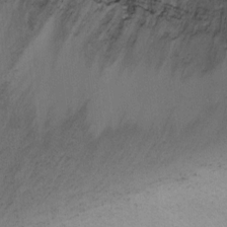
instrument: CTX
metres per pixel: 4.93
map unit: Ht
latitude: -2.5573
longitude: -28.8002
